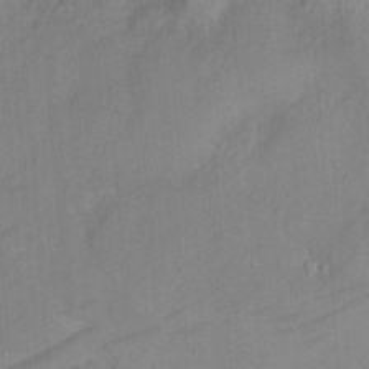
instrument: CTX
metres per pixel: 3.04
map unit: Ht
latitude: 2.3467
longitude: -34.8002
